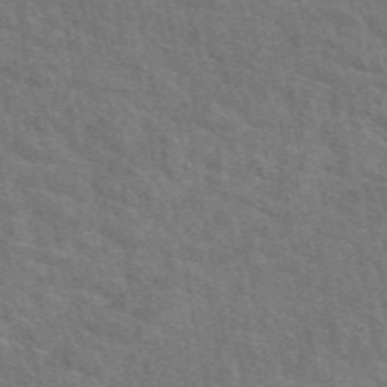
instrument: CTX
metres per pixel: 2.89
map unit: eAb
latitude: 49.5749
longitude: 115.6344
